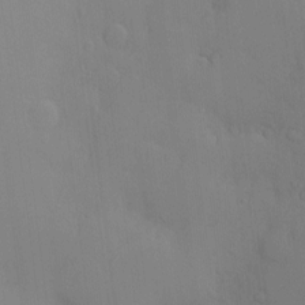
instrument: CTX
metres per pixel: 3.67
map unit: Nve
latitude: -7.5777
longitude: 175.5021
